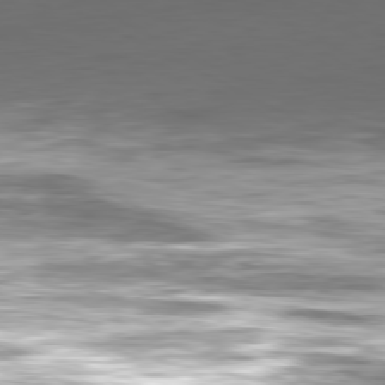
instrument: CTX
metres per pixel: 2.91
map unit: Hpe
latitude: -81.0487
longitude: 19.0109
